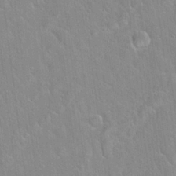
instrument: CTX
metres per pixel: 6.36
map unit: Hto
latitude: 21.8395
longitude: -52.1011
